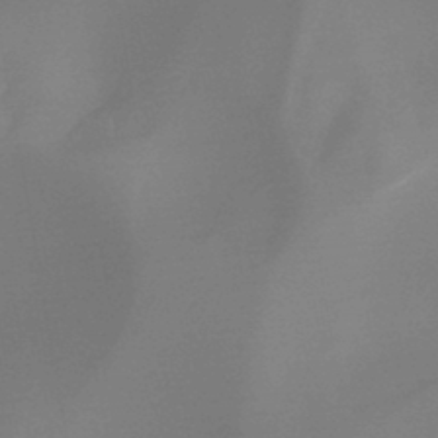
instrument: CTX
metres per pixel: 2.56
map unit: HNb
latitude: -44.7274
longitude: -44.8380
